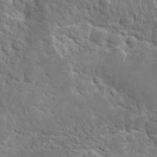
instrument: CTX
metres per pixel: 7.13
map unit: eHh
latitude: 32.1956
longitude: -62.7247
